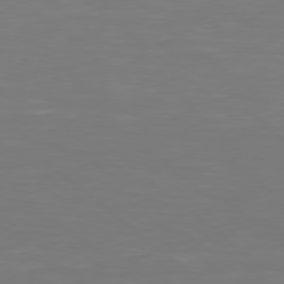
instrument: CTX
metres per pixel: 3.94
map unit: Hpe
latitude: 78.2523
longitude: -172.8569
